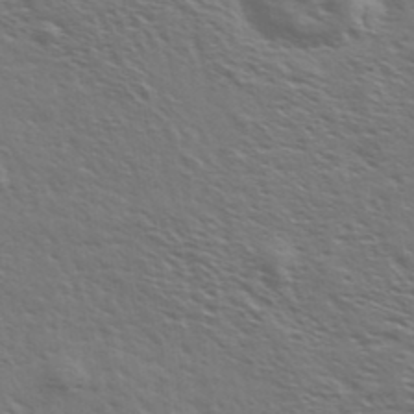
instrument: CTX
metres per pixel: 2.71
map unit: Ave
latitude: 37.5938
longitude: -109.2348
